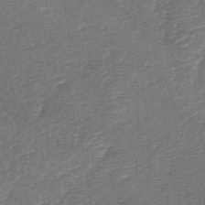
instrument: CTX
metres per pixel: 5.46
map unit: lAa
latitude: -3.0675
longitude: -128.5735
